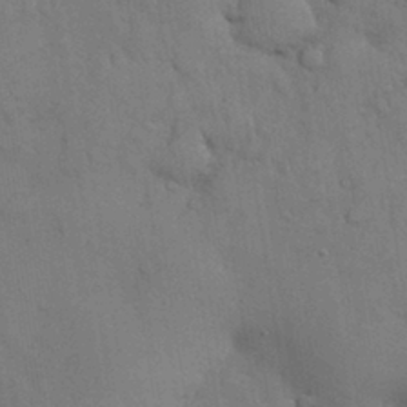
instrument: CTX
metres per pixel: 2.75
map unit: Nhu
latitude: 28.4034
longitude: -68.6113
